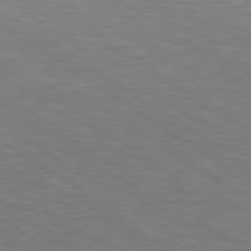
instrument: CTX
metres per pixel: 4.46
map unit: Hpe
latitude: 78.1578
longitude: 179.9556
